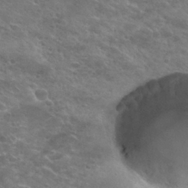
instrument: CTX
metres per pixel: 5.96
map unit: Hto
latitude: 28.1389
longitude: -47.2726
